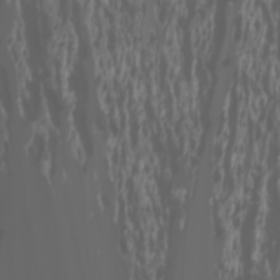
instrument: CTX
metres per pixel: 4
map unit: Htu
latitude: -1.2376
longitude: -76.0255
